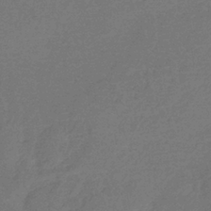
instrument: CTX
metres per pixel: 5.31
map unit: HNb
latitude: -35.8800
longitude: 54.8975
